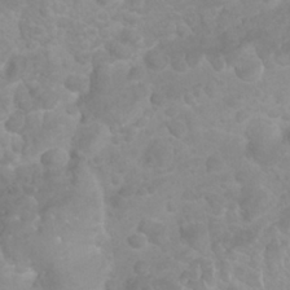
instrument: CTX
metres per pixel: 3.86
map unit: Nhu
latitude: 26.8191
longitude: -62.0444
